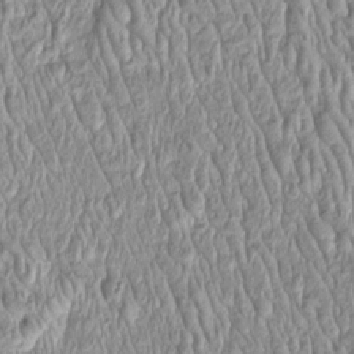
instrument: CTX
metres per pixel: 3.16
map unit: Htu
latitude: -4.5384
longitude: 158.6896
